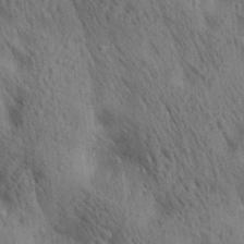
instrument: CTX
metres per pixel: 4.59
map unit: lAa
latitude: 21.1026
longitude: -138.7624
